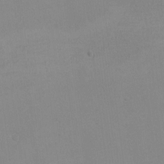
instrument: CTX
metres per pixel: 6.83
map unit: eHh
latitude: -6.7085
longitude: -80.1956
